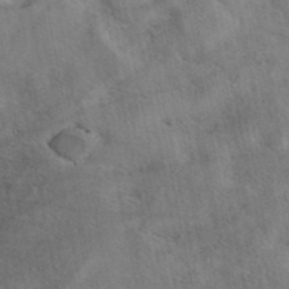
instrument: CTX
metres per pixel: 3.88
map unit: eAb
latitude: 42.7624
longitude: 108.3684
